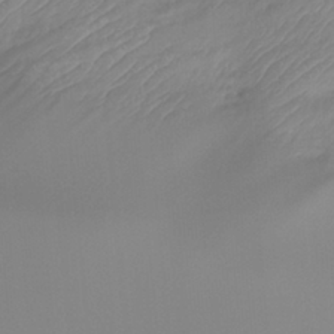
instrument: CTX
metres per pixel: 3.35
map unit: Ht
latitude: -13.6722
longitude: -50.8569
